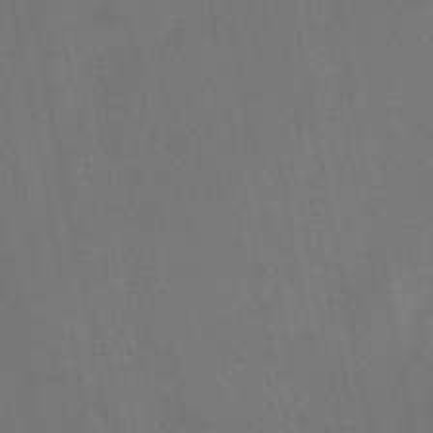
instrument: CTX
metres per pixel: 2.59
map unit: eAb
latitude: 46.7813
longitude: 114.7463
